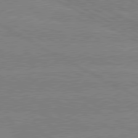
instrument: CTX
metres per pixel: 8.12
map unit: lApd
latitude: 80.3278
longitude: -127.8017
